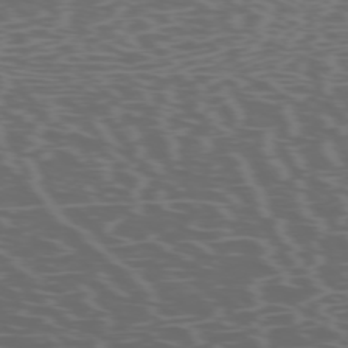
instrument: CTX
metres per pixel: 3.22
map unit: Hpe
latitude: -73.3132
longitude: 6.5951
